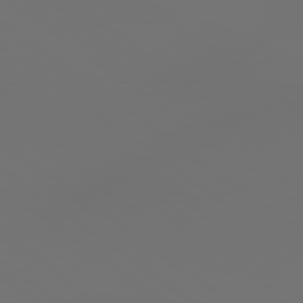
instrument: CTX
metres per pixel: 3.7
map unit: lApd
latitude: 79.2915
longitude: -175.1403
